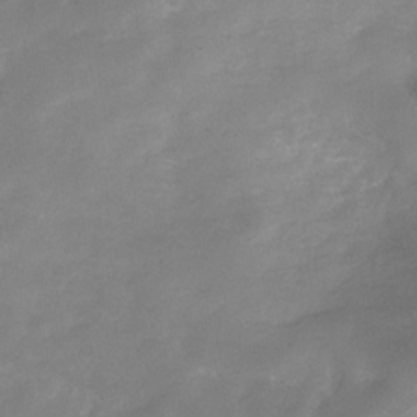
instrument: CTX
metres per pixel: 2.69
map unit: Hve
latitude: -31.4643
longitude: 89.4265
